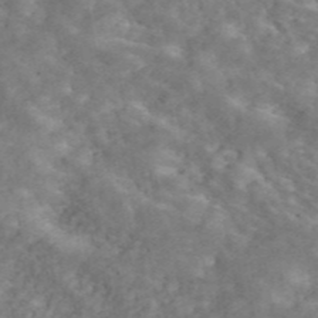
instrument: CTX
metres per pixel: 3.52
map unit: ANa
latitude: 45.3104
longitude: 39.1053
